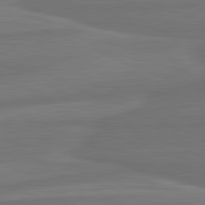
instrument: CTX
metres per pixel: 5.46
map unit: lApd
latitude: 81.9717
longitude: 168.9541
